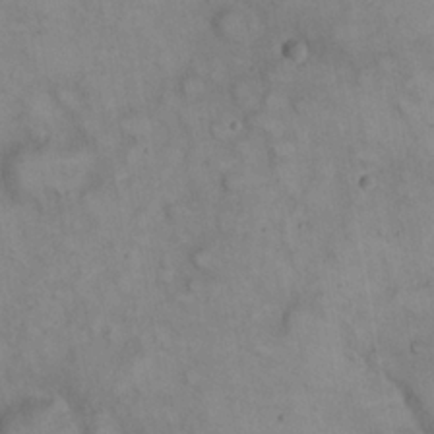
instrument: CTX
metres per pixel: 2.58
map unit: eHh
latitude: 22.7624
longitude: -62.1578
